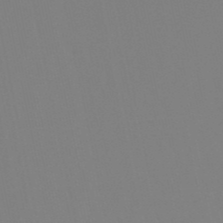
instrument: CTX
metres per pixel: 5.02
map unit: lHb
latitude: -49.0109
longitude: 69.8044
